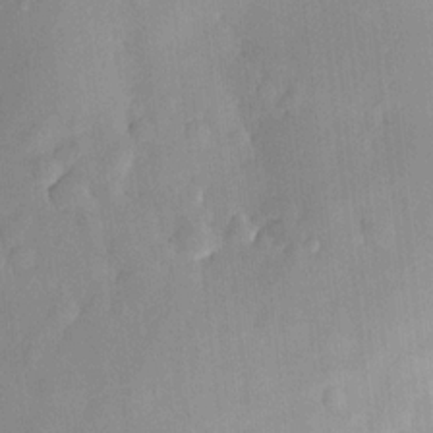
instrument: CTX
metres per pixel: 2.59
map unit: HNhu
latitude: 13.8772
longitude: 12.8408
